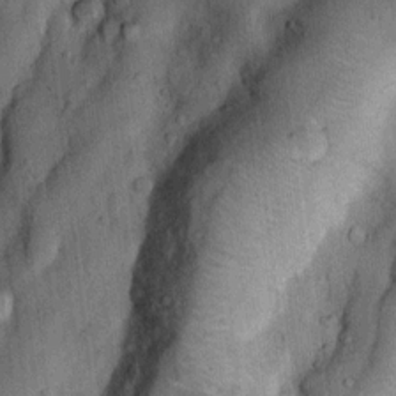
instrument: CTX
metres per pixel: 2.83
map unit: Nhu
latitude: 6.2334
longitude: -23.7827
